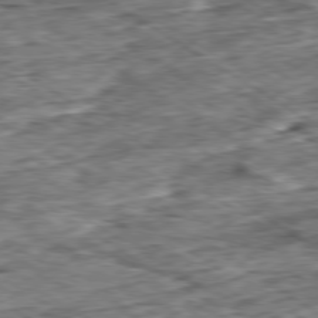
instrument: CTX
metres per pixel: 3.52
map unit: Ap
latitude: -79.8233
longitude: -84.6491
